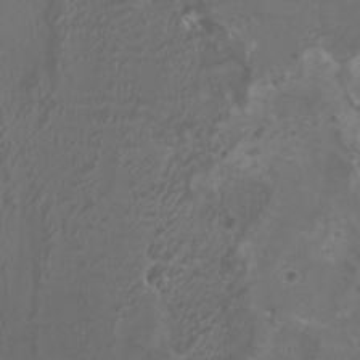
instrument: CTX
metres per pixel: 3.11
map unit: HNhu
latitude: 2.9324
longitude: -2.4601
